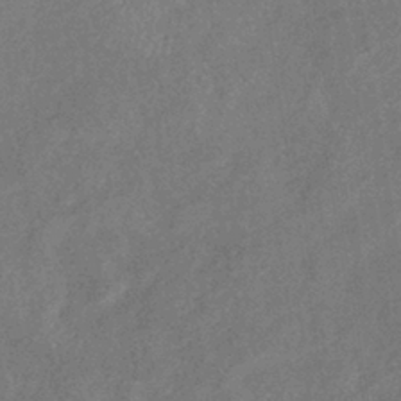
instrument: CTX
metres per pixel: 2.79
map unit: eHb
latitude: -38.7841
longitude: 77.0864
